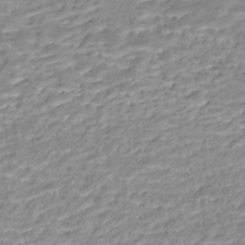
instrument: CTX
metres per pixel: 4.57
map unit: Nhe
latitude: -46.1039
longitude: 152.4818
